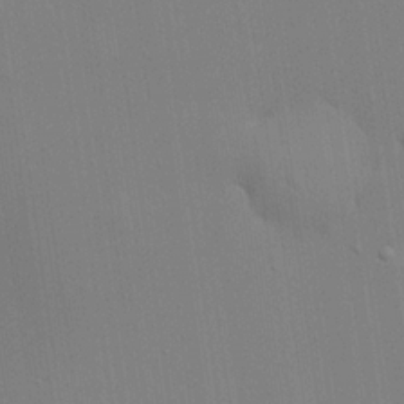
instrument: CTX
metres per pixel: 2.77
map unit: lHvf
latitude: 20.1767
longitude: 142.4251
